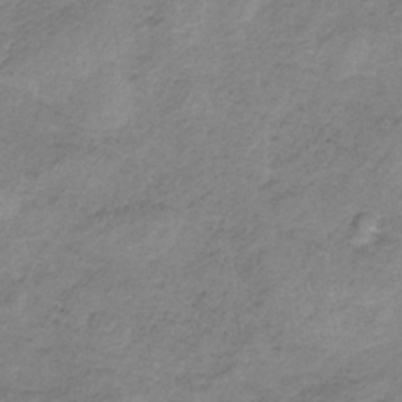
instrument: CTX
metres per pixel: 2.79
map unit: HNb
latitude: -33.6155
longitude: 60.1984
